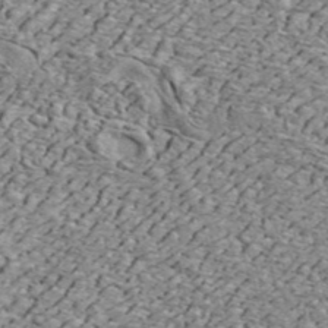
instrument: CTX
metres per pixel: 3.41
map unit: ANa
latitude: 44.8380
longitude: -84.9703
